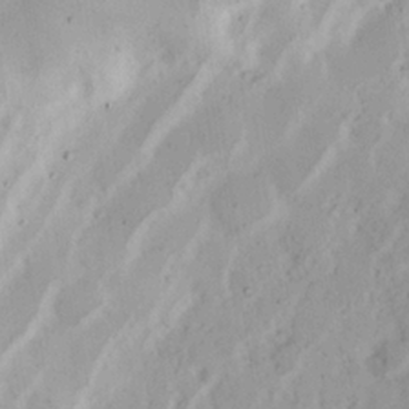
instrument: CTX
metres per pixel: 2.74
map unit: Nhu
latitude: 17.3860
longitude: -73.9339
